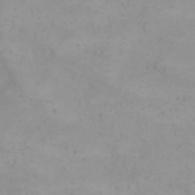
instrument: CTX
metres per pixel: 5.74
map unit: eHh
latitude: 21.5371
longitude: -64.7624
